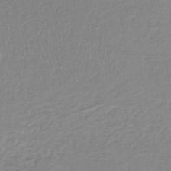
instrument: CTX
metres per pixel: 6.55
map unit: lHb
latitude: -41.5210
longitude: 63.1242
